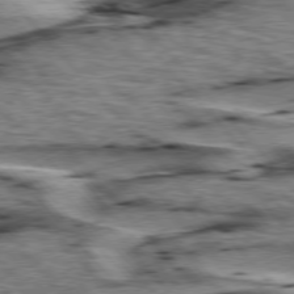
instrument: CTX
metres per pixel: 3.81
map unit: lApd
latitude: 76.4034
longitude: -71.6127
